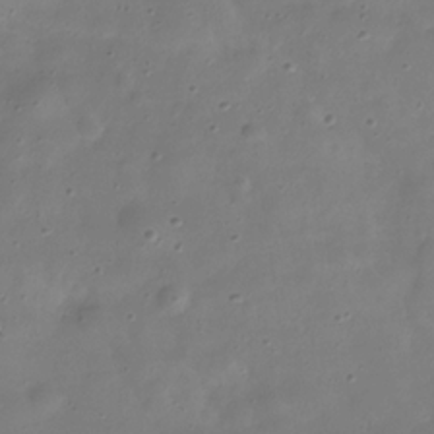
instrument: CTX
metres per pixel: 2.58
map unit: Hve
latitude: -31.6155
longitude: 95.1053
